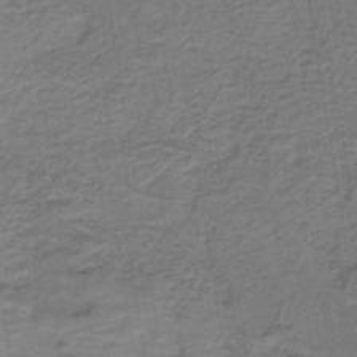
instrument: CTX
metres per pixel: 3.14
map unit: lHb
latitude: -41.7666
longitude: 53.0675
